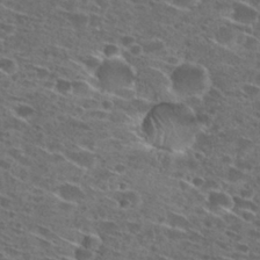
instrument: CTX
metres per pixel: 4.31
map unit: Hto
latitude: 27.3482
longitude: -46.2523
